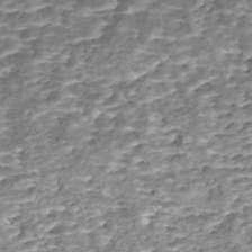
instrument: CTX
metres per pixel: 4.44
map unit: Nhe
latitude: -47.3320
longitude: -171.7638
